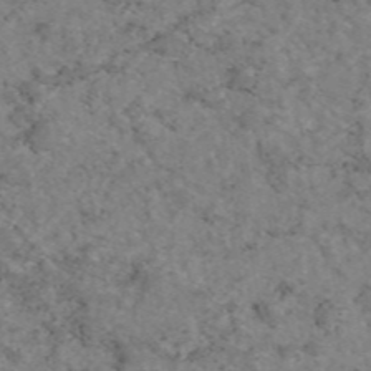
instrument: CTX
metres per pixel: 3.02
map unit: eAb
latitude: 47.4616
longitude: 113.2187
